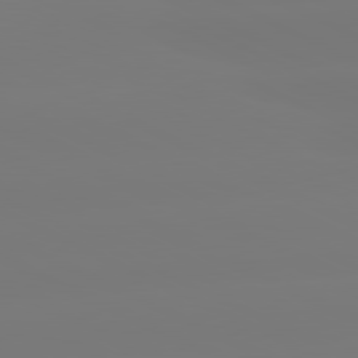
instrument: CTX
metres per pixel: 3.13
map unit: lApd
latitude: 80.9325
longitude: -148.8569
